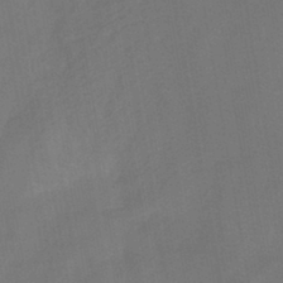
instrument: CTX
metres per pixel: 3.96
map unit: HNb
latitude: -44.2740
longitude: -39.9150
